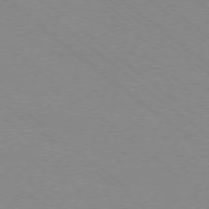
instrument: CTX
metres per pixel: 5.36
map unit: Ap
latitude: -78.6896
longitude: -64.8002
